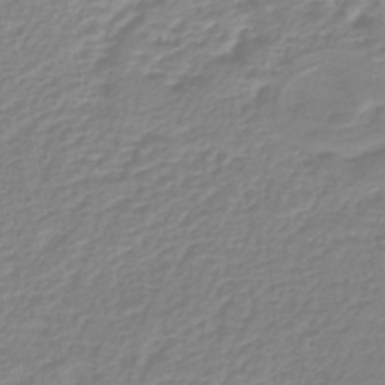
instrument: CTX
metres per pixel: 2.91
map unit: lHb
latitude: -44.2928
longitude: 65.5777
